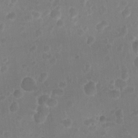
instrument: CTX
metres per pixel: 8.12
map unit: Nhu
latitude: -15.6533
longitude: -25.6882
